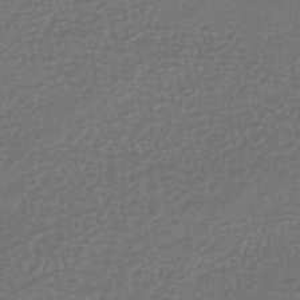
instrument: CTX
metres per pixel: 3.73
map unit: lHb
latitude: -41.7477
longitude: 72.3117
